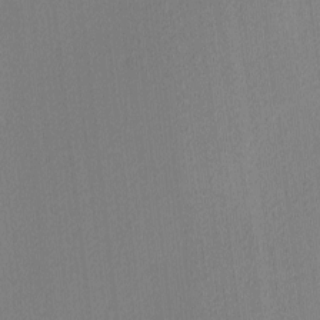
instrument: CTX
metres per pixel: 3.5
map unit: Ave
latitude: 3.5182
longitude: -114.3467
